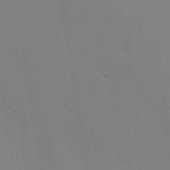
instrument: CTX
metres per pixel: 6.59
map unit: Ave
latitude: -0.8408
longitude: -112.4412
